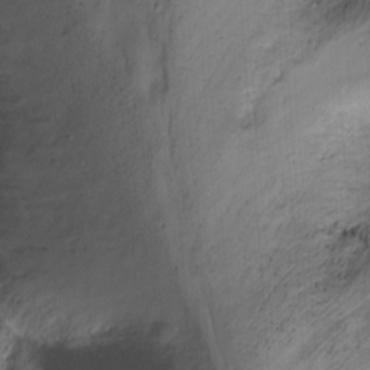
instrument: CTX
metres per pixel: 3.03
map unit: Hto
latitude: -13.1242
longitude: -42.2145
